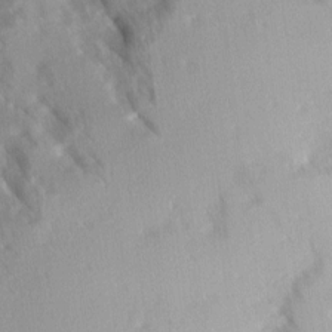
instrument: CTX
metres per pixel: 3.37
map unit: Ave
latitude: 9.9906
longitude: -103.0269
